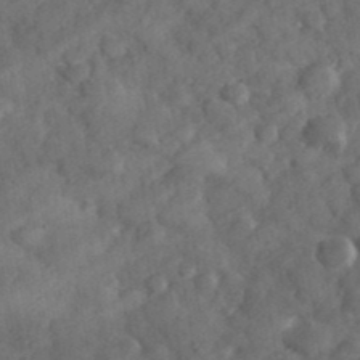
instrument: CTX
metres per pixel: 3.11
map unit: eHh
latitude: 37.5560
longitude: -67.8583
